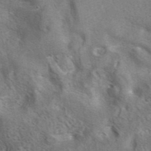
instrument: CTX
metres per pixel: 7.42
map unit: eAb
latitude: 41.2914
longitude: 107.4644
